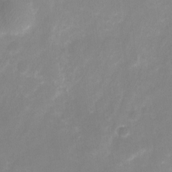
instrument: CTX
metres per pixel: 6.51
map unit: Nhu
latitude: -25.1809
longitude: -70.8569
